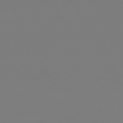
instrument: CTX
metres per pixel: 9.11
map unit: Hpe
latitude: 72.1956
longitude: -125.6505
